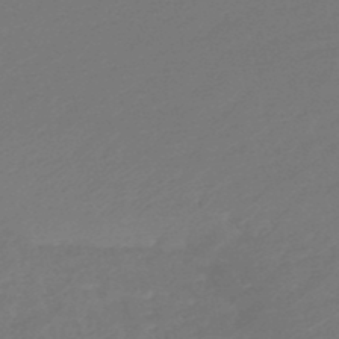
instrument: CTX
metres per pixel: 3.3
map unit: HNb
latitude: -47.8422
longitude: 60.0094
